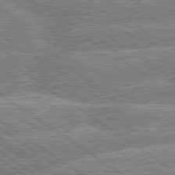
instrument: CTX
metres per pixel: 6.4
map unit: lApd
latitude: 79.7639
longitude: -157.0647
